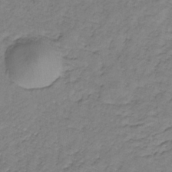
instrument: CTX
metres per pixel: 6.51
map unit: lHb
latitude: -33.0676
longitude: 65.8989
